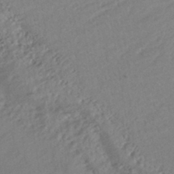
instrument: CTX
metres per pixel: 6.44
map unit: eHb
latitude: -42.8408
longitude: 85.2753
